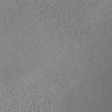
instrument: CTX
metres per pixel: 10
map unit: Nhe
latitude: -37.8044
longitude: -88.5168
